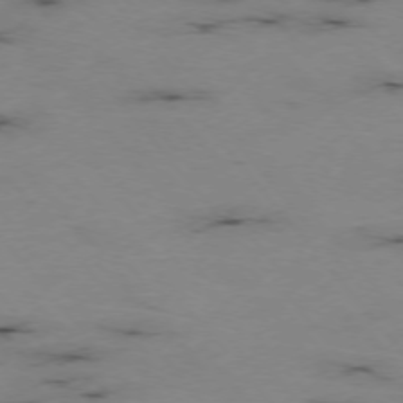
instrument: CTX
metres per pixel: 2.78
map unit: Hpe
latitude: -75.7478
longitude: -22.7624
